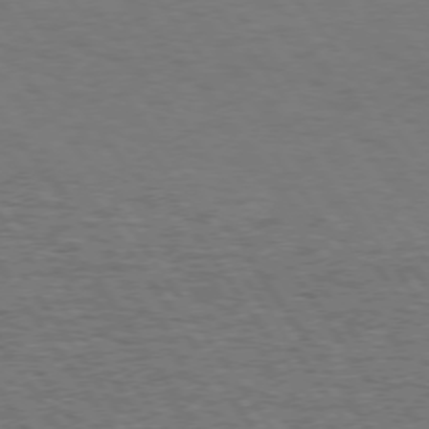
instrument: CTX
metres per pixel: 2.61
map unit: Hpe
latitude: 73.8395
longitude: -131.1215
